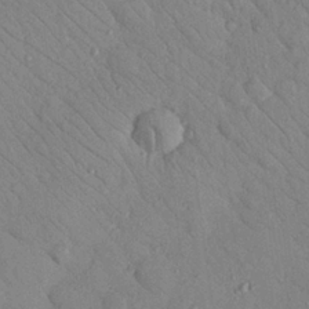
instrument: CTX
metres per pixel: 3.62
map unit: Nhu
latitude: 23.8583
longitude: -74.5357
